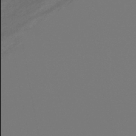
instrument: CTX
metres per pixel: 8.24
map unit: eHb
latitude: -44.5763
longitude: 86.0094
